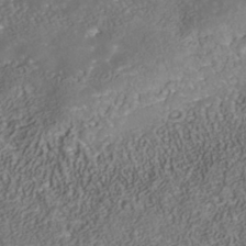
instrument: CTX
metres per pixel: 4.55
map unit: Nhu
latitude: -39.8989
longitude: -85.4615
